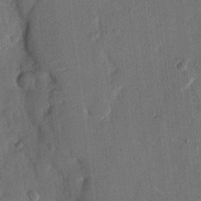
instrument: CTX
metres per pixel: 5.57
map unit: eHh
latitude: 14.2334
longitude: -68.8758
